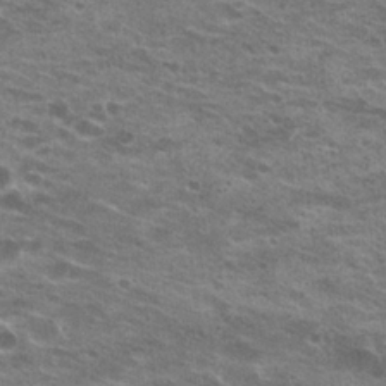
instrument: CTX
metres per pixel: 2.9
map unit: Hto
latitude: 23.0836
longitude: -41.1970
